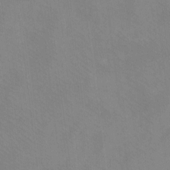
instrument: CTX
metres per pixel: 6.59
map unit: eHh
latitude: -8.5574
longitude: -67.7638
